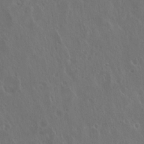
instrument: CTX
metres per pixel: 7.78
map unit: Hto
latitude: 19.6316
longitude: -56.8002
